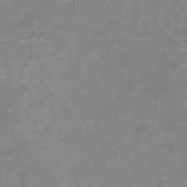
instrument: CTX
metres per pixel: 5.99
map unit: lHb
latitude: -36.8974
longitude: 73.4076
